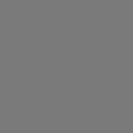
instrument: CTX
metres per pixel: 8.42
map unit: Hpe
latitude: 78.3845
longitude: -162.6869
